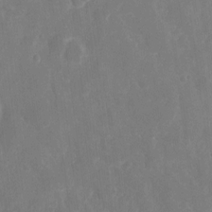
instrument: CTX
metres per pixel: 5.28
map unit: eHh
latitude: 7.7450
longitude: -69.6505
